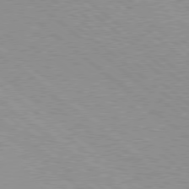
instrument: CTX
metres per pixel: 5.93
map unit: Hpe
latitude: 78.5924
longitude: -140.8191
